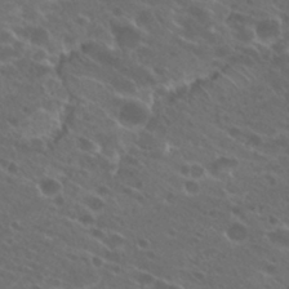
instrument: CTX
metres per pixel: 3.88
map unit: Hto
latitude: 25.3859
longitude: -39.9717
